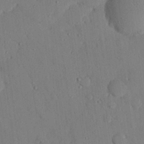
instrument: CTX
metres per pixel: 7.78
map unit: eHh
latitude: 26.5924
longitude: -80.1389
